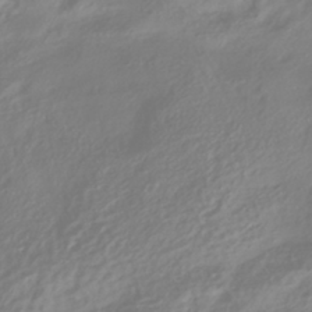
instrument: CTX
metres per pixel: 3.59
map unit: HNhu
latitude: -40.1228
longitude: 100.7274
